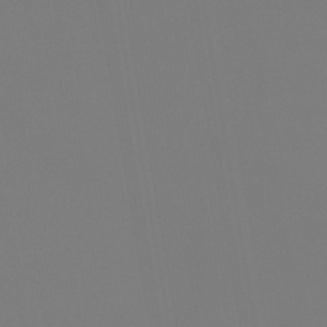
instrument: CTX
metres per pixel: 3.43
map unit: lHb
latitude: -46.5573
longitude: 70.8408
